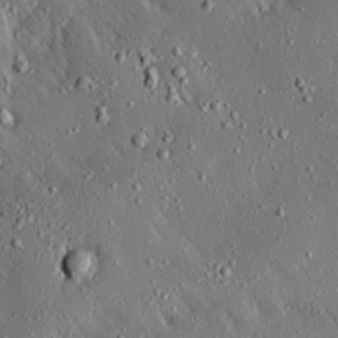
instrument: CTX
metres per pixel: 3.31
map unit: Ave
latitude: 17.1781
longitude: -139.5749
